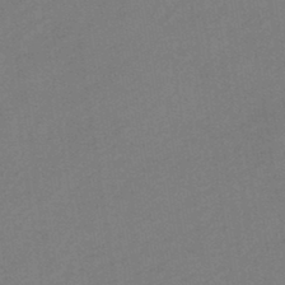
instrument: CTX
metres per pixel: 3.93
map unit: HNhu
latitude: -44.2173
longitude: 90.6897
